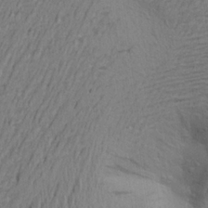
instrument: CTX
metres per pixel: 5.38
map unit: Aa
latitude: 21.3482
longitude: -148.4790
